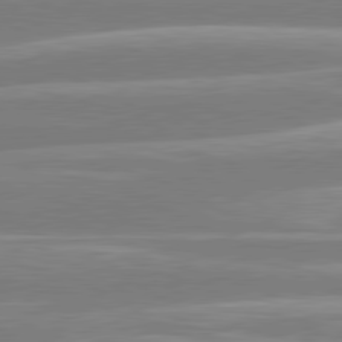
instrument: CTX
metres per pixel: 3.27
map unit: lApd
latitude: 80.7057
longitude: -134.1955
